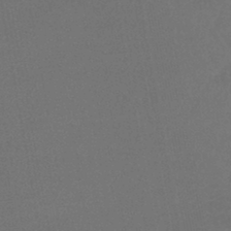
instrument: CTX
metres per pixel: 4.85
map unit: lHb
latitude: -43.7099
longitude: 74.3685
